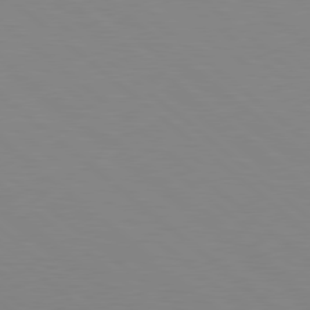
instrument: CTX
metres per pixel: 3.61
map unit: lApd
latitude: 78.7813
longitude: -176.1955
